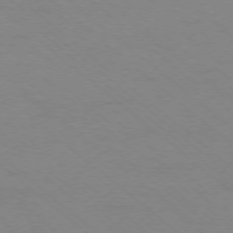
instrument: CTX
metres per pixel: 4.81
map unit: Ap
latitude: -77.7667
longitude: -76.6868
